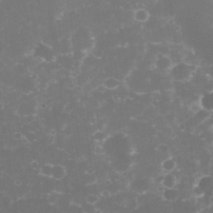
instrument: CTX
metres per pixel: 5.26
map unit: Nhe
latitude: -34.8975
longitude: -145.2915
